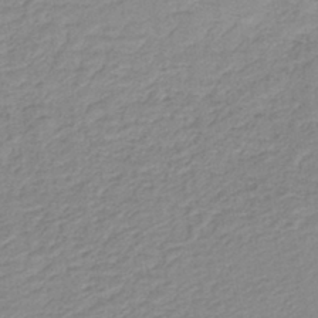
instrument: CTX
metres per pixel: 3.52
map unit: lHb
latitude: -41.0864
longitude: 53.5588
